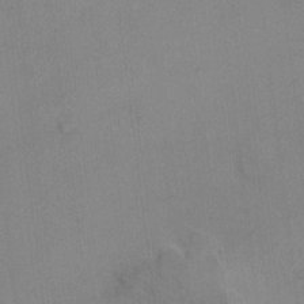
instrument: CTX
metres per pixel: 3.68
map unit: Hto
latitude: 6.6301
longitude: -62.7436
